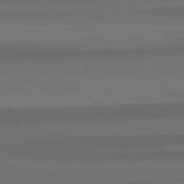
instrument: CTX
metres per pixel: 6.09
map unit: lApd
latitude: 82.7057
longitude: -179.1781
